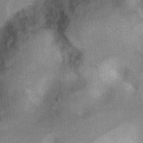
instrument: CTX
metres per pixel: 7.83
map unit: Ht
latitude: 6.9892
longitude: -30.5168
